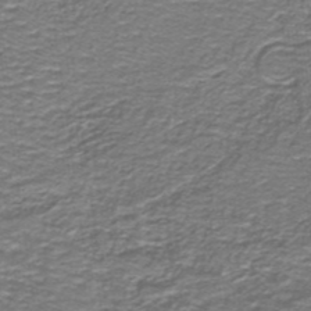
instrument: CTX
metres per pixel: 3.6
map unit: lHb
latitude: -40.6329
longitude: 55.9178
